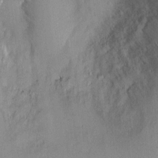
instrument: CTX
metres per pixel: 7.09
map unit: Ht
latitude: 1.1592
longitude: -19.8016
